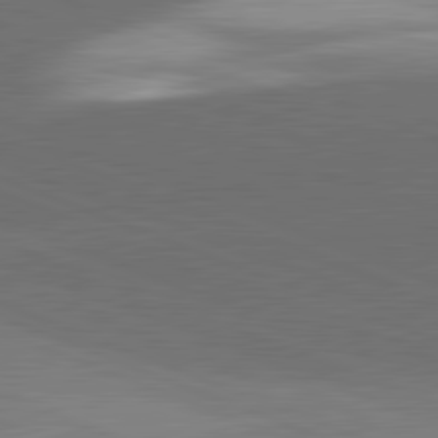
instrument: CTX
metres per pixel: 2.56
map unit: lApd
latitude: 81.8016
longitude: 136.6707
